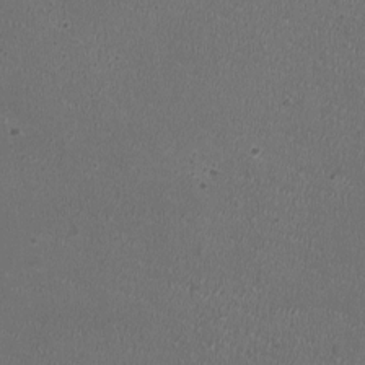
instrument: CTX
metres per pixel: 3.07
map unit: HNhu
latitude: -2.8596
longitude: -2.8758
